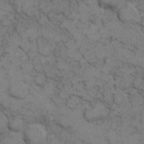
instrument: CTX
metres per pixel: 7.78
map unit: eHh
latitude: 7.5938
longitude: -65.0647
